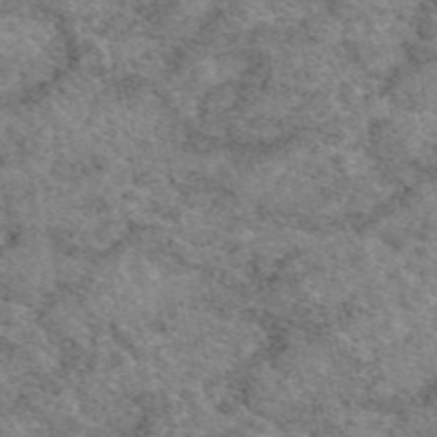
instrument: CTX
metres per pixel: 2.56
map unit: eAb
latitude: 49.0836
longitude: 114.2361
